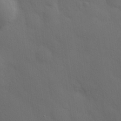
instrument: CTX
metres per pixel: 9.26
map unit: Hve
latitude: 19.4426
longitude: 150.5196
